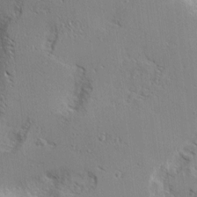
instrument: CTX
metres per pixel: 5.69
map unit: Hve
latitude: 2.3278
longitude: -123.8394
